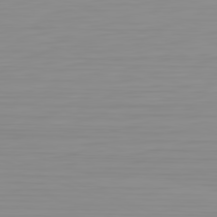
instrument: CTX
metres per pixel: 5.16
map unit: Hpe
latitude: -82.1984
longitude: 16.1795
